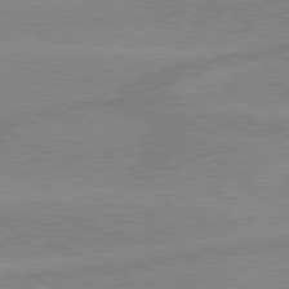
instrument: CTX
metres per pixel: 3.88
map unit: lApd
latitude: 80.0633
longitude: -175.4238
